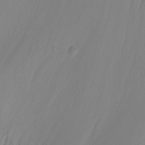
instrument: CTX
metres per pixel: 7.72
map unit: Nhu
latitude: -8.1984
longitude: -79.3482
